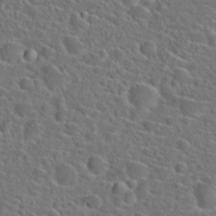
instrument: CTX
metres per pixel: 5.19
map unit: Hto
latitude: 23.6505
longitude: -45.4615
